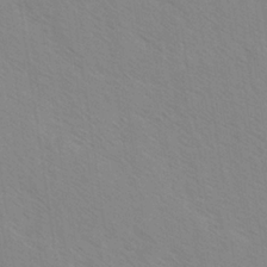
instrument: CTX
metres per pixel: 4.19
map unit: lAvf
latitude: -2.0661
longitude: -113.0647
